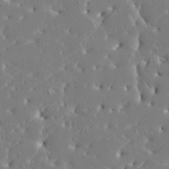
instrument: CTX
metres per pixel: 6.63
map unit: HNhu
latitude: 6.2145
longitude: -4.9514
